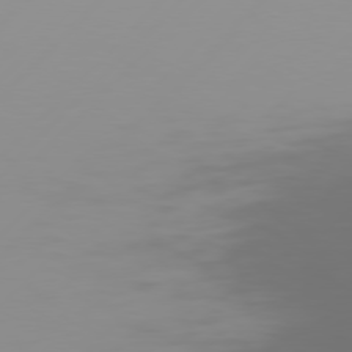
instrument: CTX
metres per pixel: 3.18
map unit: Hpe
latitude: 76.9891
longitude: -138.6113
